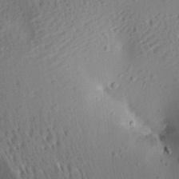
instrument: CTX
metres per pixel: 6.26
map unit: Aa
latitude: 12.5168
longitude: -143.4238
